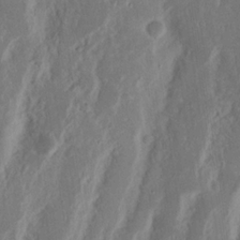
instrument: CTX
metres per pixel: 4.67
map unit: Nhu
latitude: 15.8395
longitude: -73.8962
